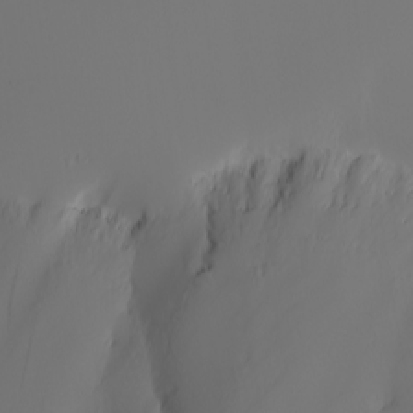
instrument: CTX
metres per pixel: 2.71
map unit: Nhu
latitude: -6.8597
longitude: -95.7639
